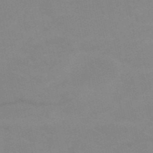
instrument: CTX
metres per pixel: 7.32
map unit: HNb
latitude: -52.9919
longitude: -45.5371
